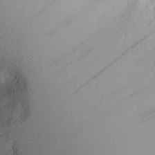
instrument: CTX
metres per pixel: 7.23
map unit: Aa
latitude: 19.2159
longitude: -144.2900
